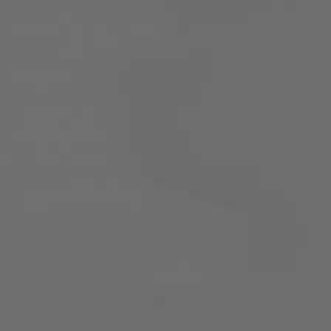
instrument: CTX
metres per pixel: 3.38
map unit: lApd
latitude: 79.1214
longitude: -166.8191
